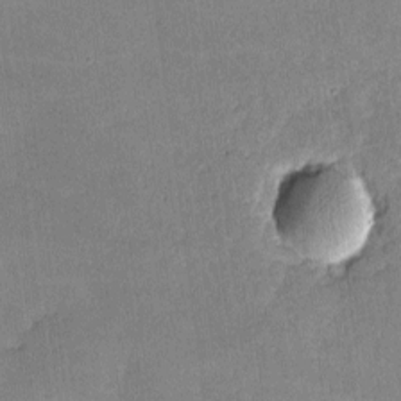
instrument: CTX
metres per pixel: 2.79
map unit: lHvf
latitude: -10.0472
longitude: -100.8758
